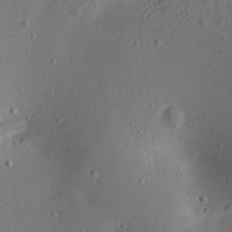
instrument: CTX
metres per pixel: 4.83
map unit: Aa
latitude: 13.0459
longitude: -140.3278
